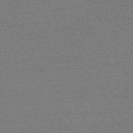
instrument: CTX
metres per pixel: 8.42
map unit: HNb
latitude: -52.8974
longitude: -43.1025
